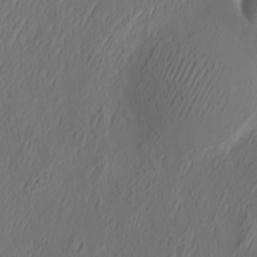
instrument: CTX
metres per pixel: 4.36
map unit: eHh
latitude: 5.0458
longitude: -77.5182
